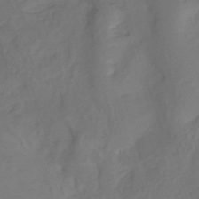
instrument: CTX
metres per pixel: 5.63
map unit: HNhu
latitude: -26.6896
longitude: 74.3307
